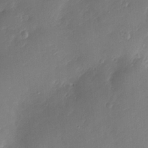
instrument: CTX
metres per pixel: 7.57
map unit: Nve
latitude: -7.2754
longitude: 174.4062
